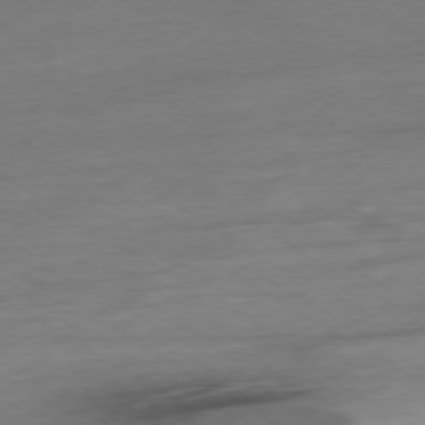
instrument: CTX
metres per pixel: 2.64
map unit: Ap
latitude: -79.1620
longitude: -63.8962
